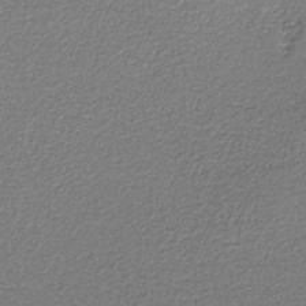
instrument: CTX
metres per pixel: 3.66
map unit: eAb
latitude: -37.4832
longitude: 52.5951
